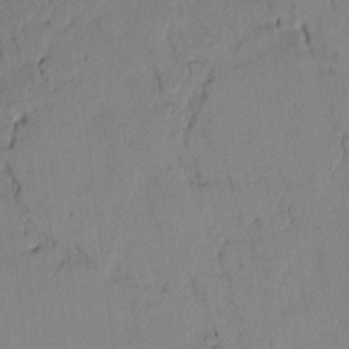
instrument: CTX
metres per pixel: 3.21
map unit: lAvf
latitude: 8.1767
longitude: 166.2361
